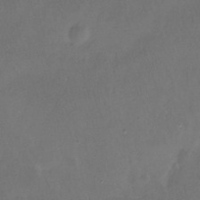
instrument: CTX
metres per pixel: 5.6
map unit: Hto
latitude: -12.8786
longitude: -40.8946
